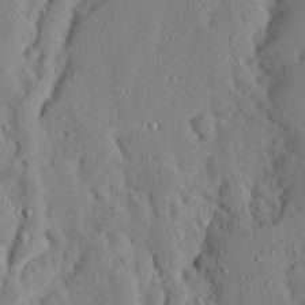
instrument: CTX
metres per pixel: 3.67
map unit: Ave
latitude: 13.4427
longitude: -135.2726
